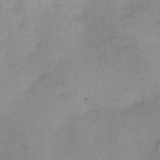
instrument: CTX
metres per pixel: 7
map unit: Hto
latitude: 5.9528
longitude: -61.6883
